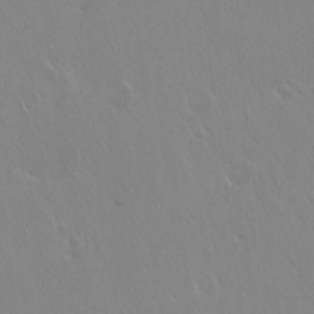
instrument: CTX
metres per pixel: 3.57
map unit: Hto
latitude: 17.8961
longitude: -58.0822
